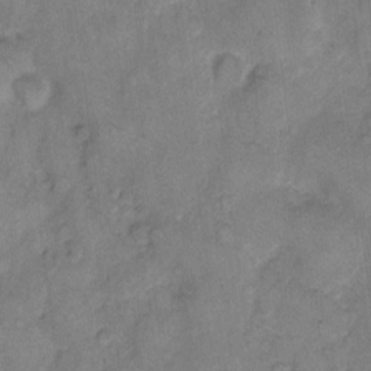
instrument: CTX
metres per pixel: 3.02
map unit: eHh
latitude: 10.0822
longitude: -64.7624
